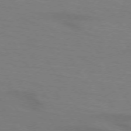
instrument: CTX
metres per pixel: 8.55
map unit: lApd
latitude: 72.5168
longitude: -57.3670
